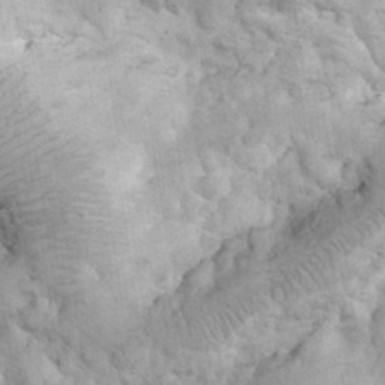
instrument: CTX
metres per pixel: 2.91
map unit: eHh
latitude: 31.9906
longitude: -65.0269
